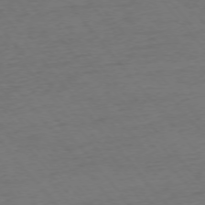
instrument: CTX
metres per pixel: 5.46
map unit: Ap
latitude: -75.6911
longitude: -82.8002
